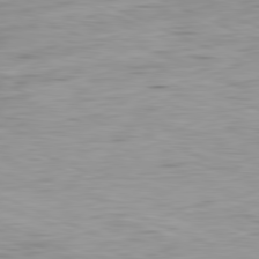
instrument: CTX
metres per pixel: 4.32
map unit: Ap
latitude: -81.7100
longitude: -74.9325
